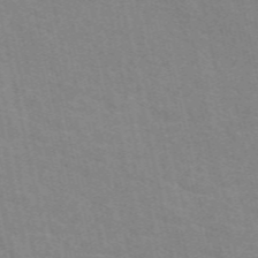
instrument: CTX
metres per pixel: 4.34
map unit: eAb
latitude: 50.6868
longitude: 111.2753
